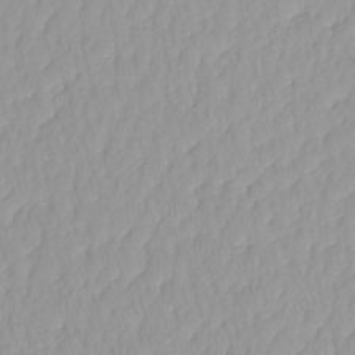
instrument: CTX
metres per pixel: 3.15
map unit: HNhu
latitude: -4.6329
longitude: 14.2173
